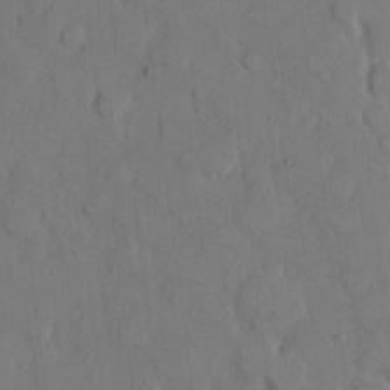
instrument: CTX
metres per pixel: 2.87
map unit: eHh
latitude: 8.7057
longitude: -64.6490
